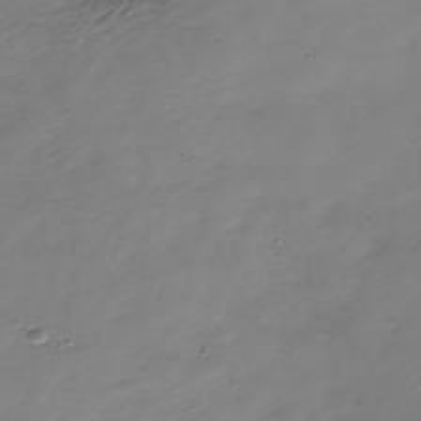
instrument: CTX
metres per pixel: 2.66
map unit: Nhe
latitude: -37.4643
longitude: -86.5357
